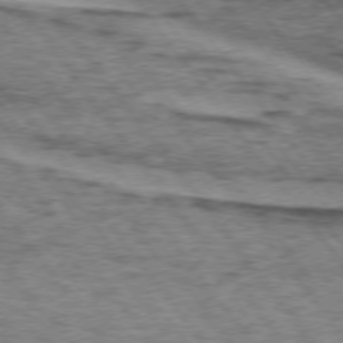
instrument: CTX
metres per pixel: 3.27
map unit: lApd
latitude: 73.9717
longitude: -76.4790
